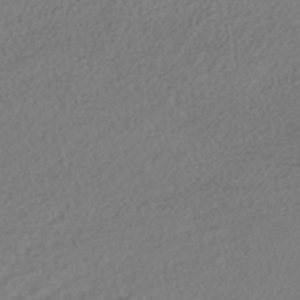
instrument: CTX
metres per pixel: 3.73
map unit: HNhu
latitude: -40.0850
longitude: 98.9919
